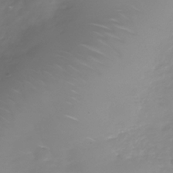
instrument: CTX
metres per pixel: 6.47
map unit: Nhe
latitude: -37.4265
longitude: -86.6490
